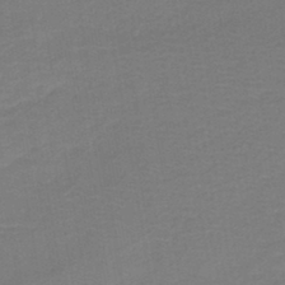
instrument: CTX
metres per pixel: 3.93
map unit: HNb
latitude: -43.2187
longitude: 49.4833
